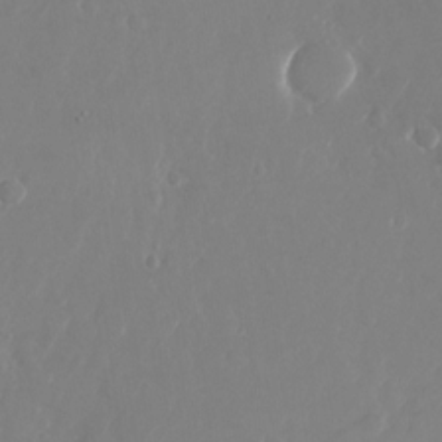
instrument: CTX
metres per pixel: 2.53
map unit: Nhu
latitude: -26.3306
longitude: -72.0822
